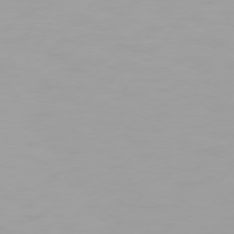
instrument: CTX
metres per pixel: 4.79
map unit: Hpe
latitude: 74.5168
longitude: -129.3859
